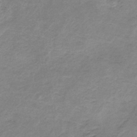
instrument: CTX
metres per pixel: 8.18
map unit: HNb
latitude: -32.0283
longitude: 61.2565
